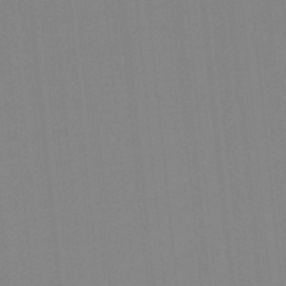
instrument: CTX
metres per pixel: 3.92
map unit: lHb
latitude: -49.2376
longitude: 81.1998
